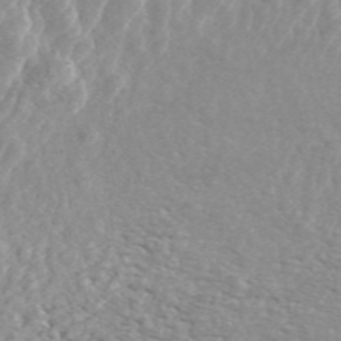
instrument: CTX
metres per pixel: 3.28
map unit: ANa
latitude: 45.6127
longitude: 28.5952
